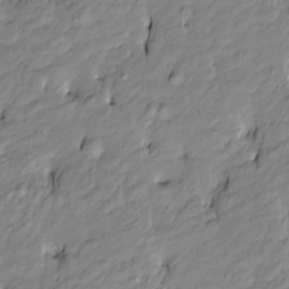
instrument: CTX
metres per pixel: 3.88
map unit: Htu
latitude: -9.6344
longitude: 176.7652
